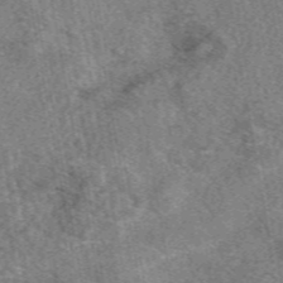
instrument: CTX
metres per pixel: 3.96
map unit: eAb
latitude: 49.1214
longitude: 109.0108
